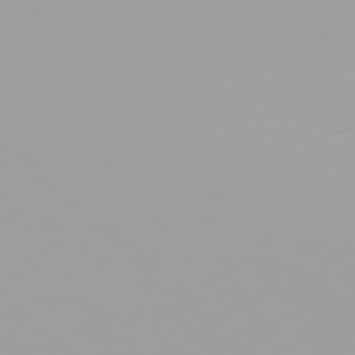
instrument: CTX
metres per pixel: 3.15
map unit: Hpe
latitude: 78.1011
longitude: -144.0444
